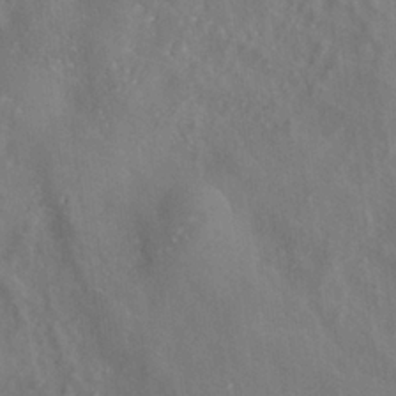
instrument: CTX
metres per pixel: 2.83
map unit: ANa
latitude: -36.4062
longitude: 95.5399
